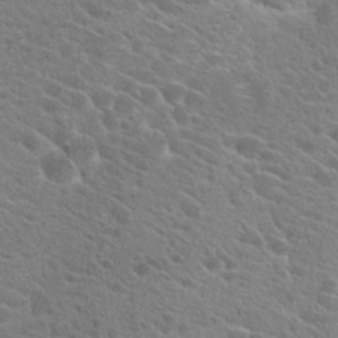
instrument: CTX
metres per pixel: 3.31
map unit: Hto
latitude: 21.8584
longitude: -39.2915
